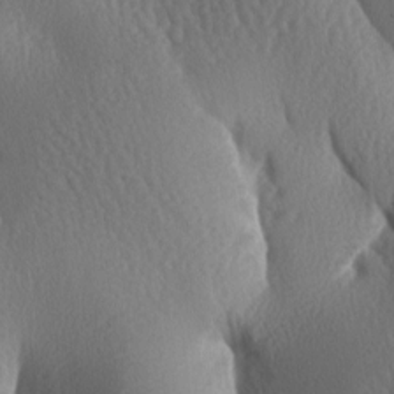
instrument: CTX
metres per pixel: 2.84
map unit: lAa
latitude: -8.1606
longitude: -128.7246
